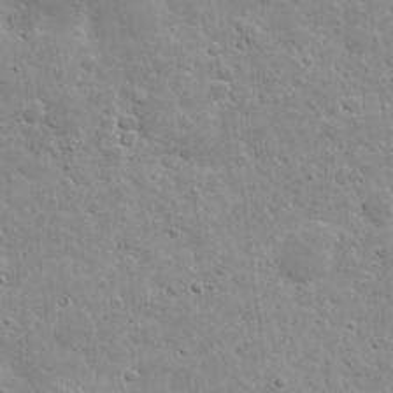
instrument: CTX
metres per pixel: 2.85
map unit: eHh
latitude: 8.2523
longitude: -72.7813
